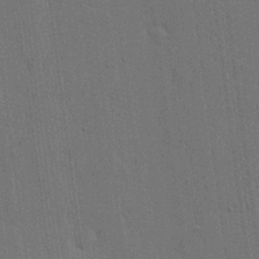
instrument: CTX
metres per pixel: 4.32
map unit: lHvf
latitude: 19.1403
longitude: -113.9528
